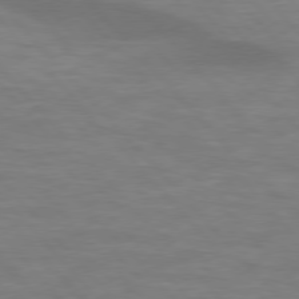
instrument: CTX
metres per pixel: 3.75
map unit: lApd
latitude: 76.5923
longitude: -58.9703
